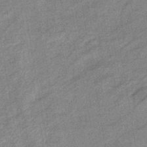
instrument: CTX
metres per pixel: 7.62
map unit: eHb
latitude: -41.1809
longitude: 82.4251
